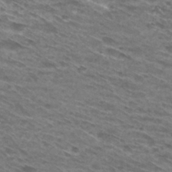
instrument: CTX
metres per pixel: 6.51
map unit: Hto
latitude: 30.5924
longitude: -46.0633
